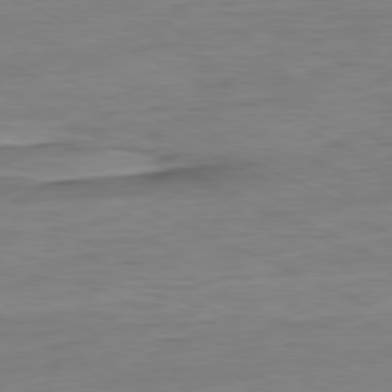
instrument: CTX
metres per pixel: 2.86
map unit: Ap
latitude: -80.9353
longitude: -82.3278
